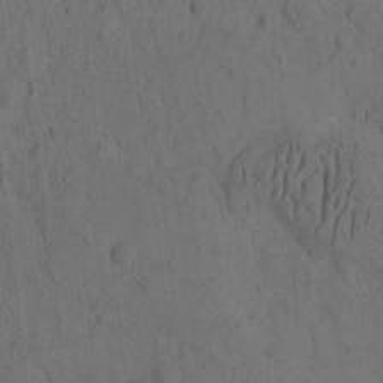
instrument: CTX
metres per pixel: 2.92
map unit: eHh
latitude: -1.6533
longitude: 17.1809
